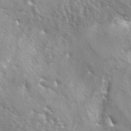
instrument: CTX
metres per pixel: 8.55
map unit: lAa
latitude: -6.1039
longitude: -125.5560
